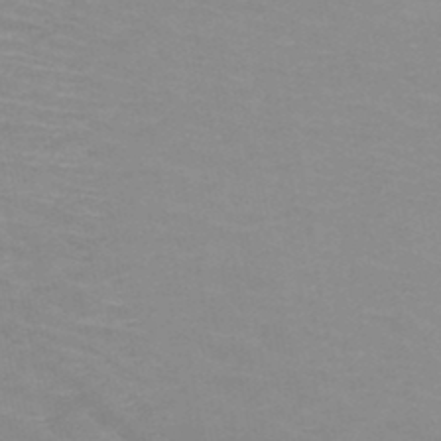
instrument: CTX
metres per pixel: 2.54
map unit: HNb
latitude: -48.1606
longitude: -46.5546
